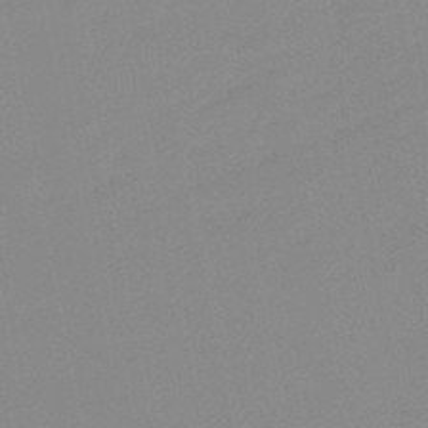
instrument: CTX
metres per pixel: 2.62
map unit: lHb
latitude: -48.9542
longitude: 81.0109
